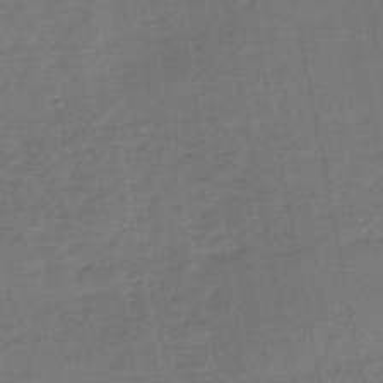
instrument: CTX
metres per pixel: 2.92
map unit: HNb
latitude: -49.2943
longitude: -39.0836
